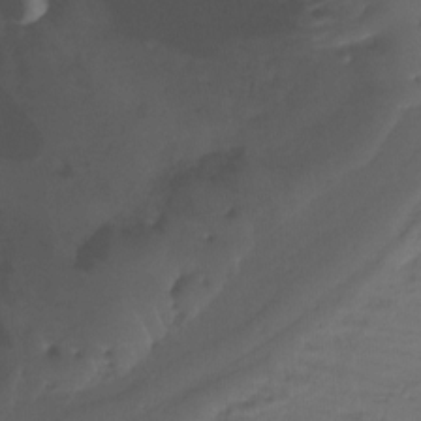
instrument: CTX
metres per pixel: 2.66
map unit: Ht
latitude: -15.9178
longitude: -45.4237
